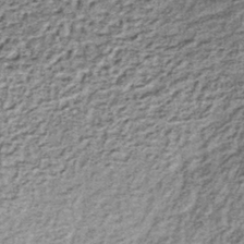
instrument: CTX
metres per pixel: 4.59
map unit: lHb
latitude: -37.4265
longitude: 65.1242
